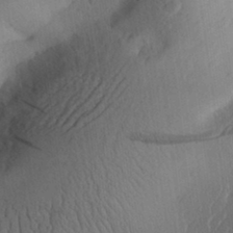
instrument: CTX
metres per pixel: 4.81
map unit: Aa
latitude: 30.8380
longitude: -144.1767
